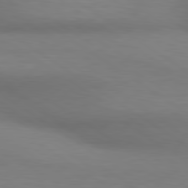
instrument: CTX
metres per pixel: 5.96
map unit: lApd
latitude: 80.3089
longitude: 121.4832
